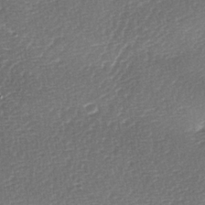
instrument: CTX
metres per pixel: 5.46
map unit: lAa
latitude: -3.2564
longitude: -128.6112
